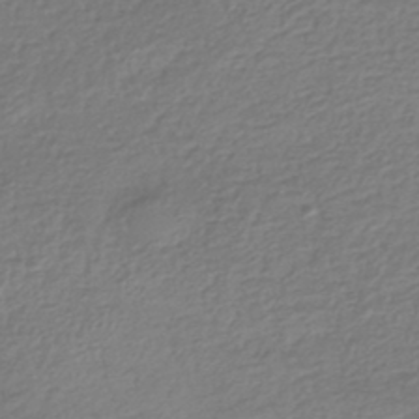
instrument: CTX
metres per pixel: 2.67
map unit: HNhu
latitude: -42.5006
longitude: 98.7652
